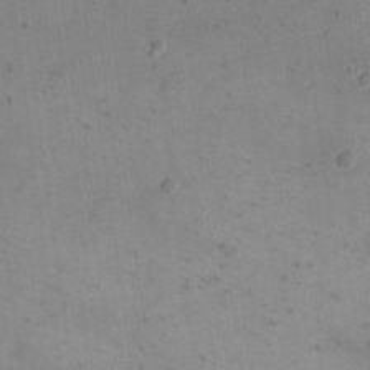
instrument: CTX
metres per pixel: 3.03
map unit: eHh
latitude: 20.6491
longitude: -64.9325
